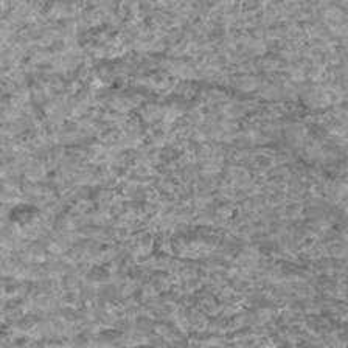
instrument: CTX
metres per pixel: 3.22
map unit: Htu
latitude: 3.6694
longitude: -20.9892
